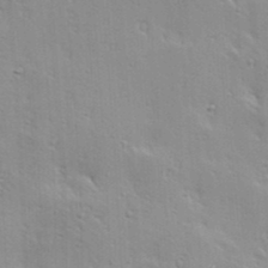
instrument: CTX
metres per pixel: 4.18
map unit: Hve
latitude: 23.2726
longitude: -97.0458
